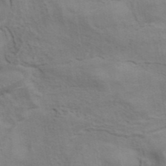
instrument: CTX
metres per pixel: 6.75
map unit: ANa
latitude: 41.7261
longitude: 14.3118
